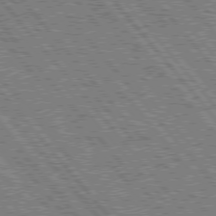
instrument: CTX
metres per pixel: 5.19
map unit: Hpe
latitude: 76.4223
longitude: -168.6491
